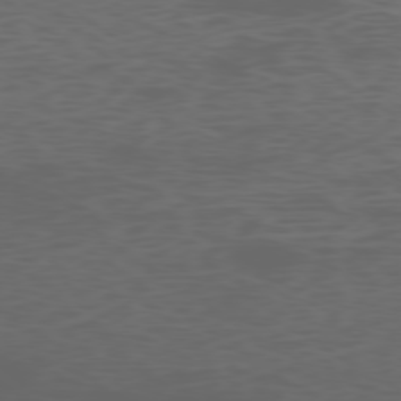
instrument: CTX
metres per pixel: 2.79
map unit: Ap
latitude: -77.8611
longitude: -75.0836
